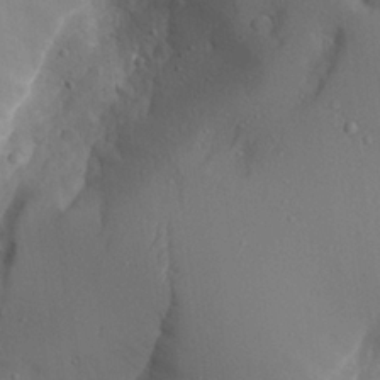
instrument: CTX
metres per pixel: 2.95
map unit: Aa
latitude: 25.9906
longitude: -128.0444
